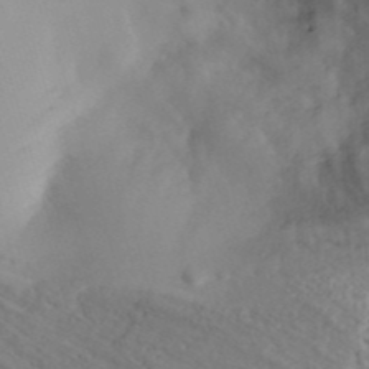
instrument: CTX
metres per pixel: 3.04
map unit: ANa
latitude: 41.1781
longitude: 54.6519
